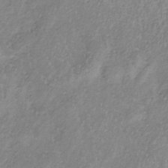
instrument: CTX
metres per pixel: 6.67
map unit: lHb
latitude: -36.6896
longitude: 73.0864
